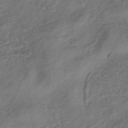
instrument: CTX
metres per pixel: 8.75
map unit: eHb
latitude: -43.2564
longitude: 83.5399
